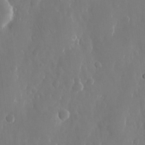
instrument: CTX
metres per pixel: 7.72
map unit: eHh
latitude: 13.3482
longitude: -71.4048
